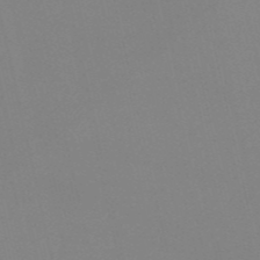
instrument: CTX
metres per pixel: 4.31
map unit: HNb
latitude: -53.8044
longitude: -50.1011
